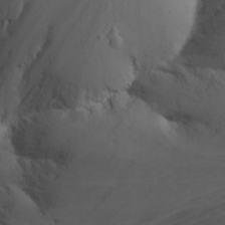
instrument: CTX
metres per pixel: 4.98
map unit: Nhu
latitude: -8.4062
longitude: -66.2333
